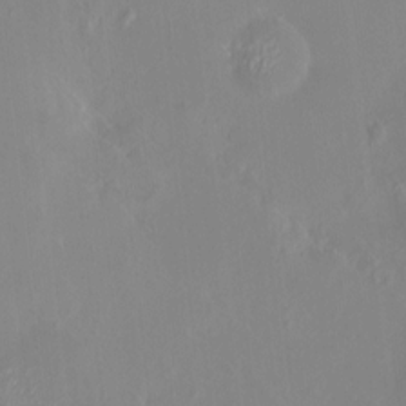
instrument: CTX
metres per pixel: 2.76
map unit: HNhu
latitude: 7.2726
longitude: 2.4440
